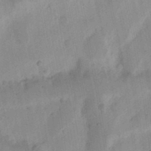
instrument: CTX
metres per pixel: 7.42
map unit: Ht
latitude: 12.3656
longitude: -74.5924
